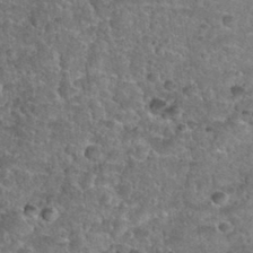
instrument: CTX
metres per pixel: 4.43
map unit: Nhu
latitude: 32.3089
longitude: -52.1200
